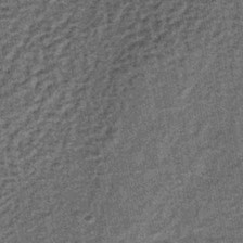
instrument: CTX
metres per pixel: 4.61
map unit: lHb
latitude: -38.9164
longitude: 65.9745
